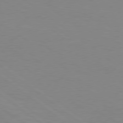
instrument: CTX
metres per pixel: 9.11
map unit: Hpe
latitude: 78.6491
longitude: -124.9702
